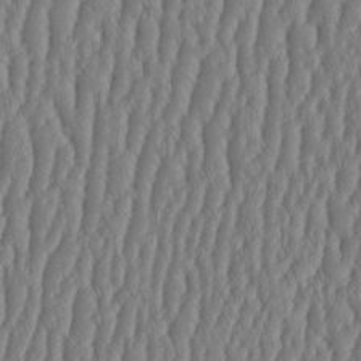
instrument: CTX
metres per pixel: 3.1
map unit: HNhu
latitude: -3.3698
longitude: 13.5210
